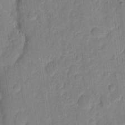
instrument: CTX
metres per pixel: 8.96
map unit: eHh
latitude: 10.4223
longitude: -65.7261
